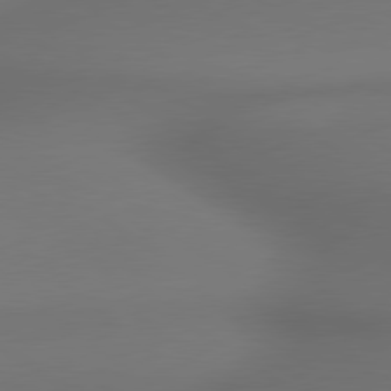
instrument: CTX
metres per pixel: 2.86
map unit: lApd
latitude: 79.8773
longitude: -174.0633
